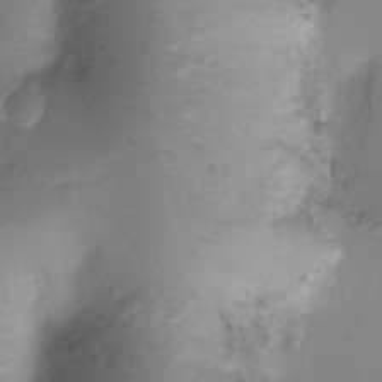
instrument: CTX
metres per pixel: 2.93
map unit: Ht
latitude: -3.3509
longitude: -29.2159
